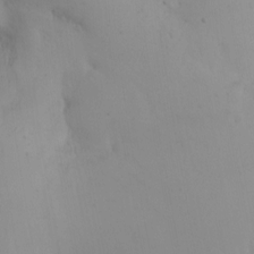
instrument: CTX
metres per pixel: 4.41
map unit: Nhu
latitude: -6.8786
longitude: -66.4223
